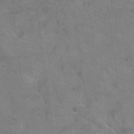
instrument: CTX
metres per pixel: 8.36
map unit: Hto
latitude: 18.8758
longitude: -43.5938
